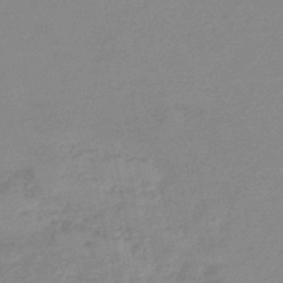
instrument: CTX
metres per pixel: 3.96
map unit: eHb
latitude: -45.1620
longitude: 85.4832
